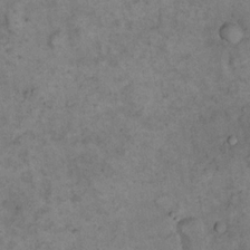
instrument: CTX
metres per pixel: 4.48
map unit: eHh
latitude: 17.5938
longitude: -62.5735
